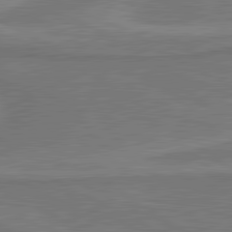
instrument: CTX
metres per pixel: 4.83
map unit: lApd
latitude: 81.2348
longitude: 173.4265
